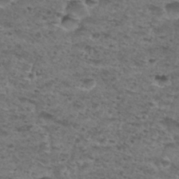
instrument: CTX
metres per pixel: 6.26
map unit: Hto
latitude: 30.1956
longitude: -48.3845
